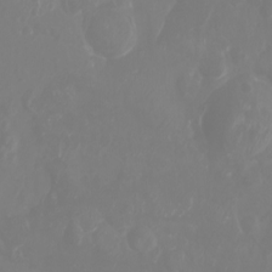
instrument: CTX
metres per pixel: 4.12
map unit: Ht
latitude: -3.3887
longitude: -62.2523
